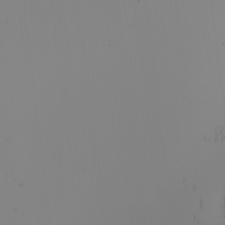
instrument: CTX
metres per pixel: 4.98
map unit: Nhu
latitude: -7.2376
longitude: -90.9892
